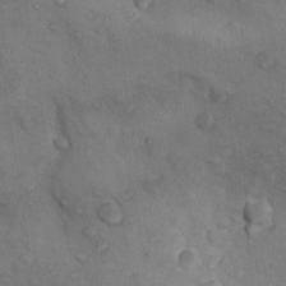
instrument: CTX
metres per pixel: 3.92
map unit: Nhu
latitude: 8.8947
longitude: -25.2159
